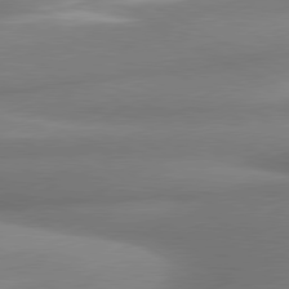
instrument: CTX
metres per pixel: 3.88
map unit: lApd
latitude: 80.1389
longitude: 178.0661
